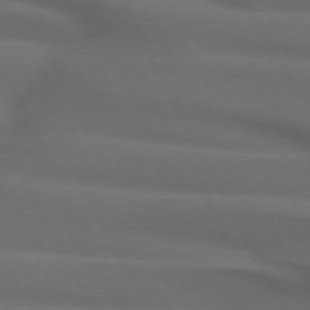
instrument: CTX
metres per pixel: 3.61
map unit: lApd
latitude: 71.8772
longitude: -50.8758
